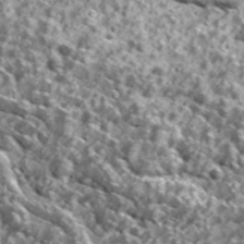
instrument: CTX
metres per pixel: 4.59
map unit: Ave
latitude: 18.4412
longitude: -134.9513
